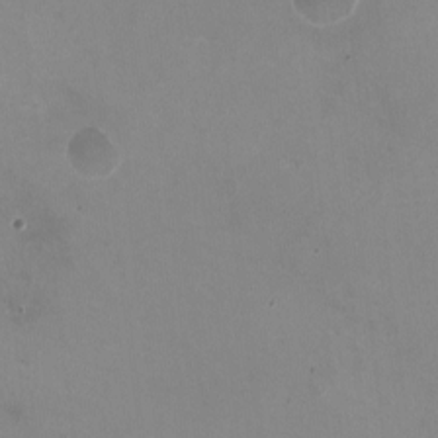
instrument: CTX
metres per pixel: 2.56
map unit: HNhu
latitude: -1.0487
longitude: -2.4034
